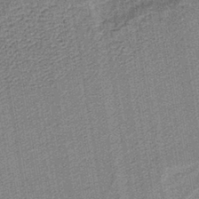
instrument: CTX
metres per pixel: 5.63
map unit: lHb
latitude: -40.4818
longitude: 63.6910
